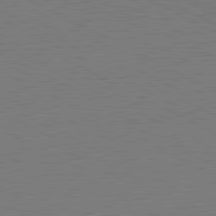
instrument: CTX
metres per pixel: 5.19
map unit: lApd
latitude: 81.4426
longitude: 151.3321
